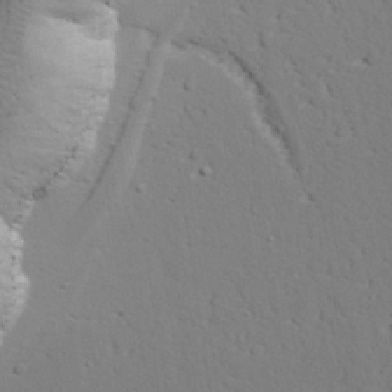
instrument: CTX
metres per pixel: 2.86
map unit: lAvf
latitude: 28.5546
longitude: -109.3103
